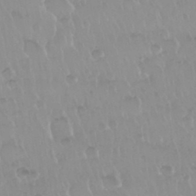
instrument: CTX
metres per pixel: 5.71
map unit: Nhu
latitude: 29.7072
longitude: -56.4978
